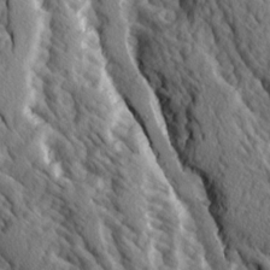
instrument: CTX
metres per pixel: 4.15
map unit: Ave
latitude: 13.9150
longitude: -133.9528
